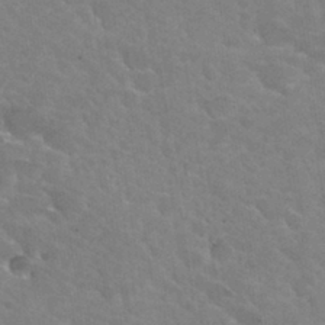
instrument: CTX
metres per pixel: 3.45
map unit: Hto
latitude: 30.7625
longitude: -45.5938
